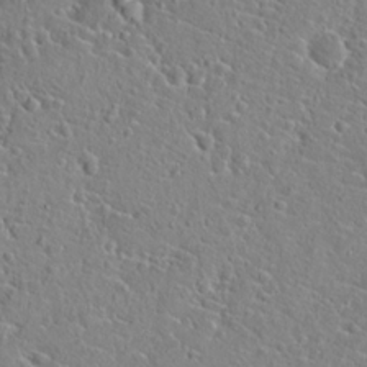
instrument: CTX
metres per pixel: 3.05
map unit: Hto
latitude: 21.1026
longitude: -44.9513
